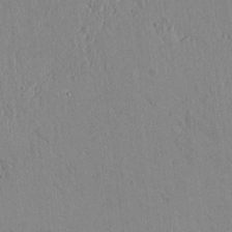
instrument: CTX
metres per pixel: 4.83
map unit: lAvf
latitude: 15.5938
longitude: -125.4993
